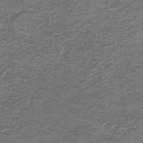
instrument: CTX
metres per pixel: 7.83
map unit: lHb
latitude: -44.8597
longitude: 57.2187
